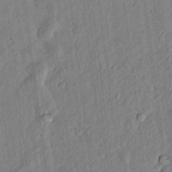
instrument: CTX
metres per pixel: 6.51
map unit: lAvf
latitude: 7.8205
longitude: 166.8597
